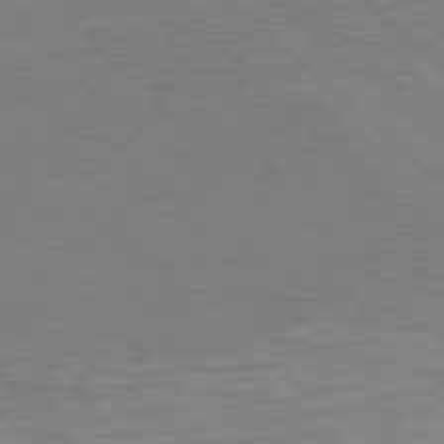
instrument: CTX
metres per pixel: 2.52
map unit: Hpe
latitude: 78.1389
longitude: -122.6301
